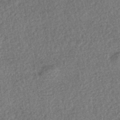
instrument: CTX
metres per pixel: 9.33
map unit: HNhu
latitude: -43.2564
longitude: 98.8408
